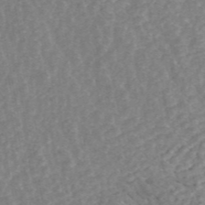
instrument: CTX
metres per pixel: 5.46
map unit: ANa
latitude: 45.1025
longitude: 24.9542
